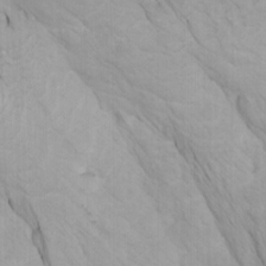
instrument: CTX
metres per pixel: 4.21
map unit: Htu
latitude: -7.7666
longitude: -65.6127
